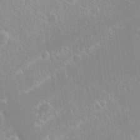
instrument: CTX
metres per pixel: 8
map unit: eHh
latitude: 14.8947
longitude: -72.2145
